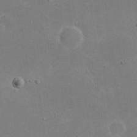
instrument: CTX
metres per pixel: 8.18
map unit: eHh
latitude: 20.9514
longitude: -71.6127
